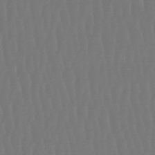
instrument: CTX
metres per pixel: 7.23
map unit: lHb
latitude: -47.5588
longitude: 62.1039
